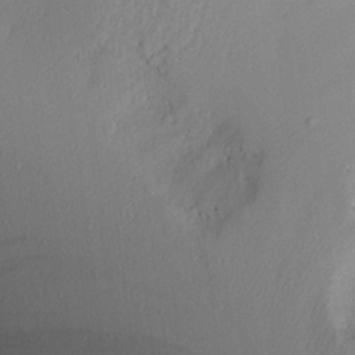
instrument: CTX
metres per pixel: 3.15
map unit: Aa
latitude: 20.0633
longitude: -144.8002
